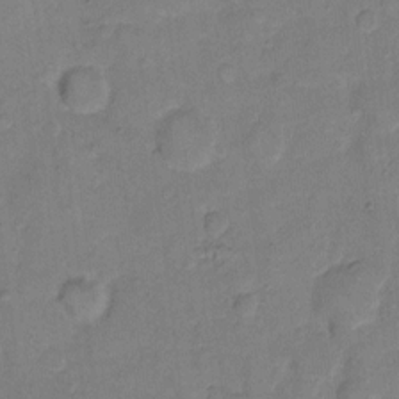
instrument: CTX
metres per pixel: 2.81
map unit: eHh
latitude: 10.9514
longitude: -64.3656
